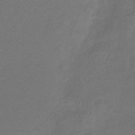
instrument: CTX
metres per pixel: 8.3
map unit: eHb
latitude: -30.8786
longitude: 72.8408
